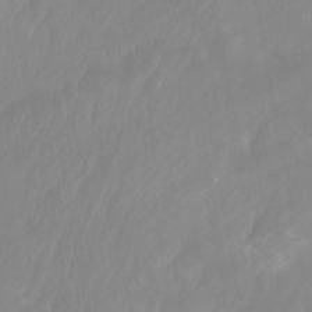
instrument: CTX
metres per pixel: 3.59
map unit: Nhu
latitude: -13.5588
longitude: -64.7625
